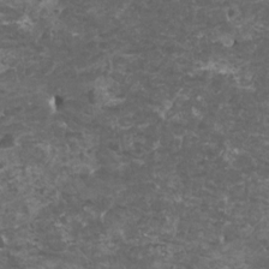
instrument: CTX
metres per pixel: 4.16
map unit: HNhu
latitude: 2.2900
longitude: -0.5545
